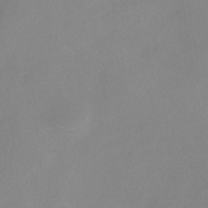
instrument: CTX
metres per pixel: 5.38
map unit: HNhu
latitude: -40.2361
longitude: 93.5399
